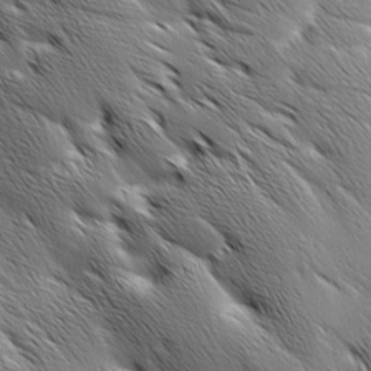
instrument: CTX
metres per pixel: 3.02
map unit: Ave
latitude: 1.3670
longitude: -114.4034
